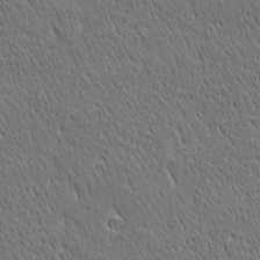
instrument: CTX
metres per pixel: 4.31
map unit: Ave
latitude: 21.0837
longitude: -137.1026
